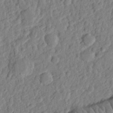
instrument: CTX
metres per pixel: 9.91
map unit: eHh
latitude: 27.3860
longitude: -77.3292
